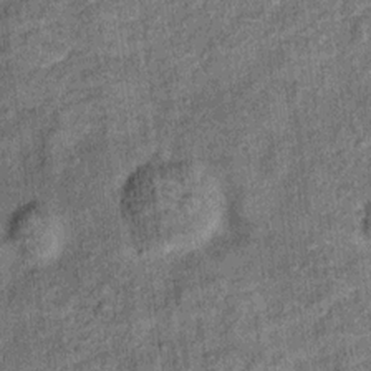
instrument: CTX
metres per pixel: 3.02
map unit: Ht
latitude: 11.3860
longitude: -38.9325
